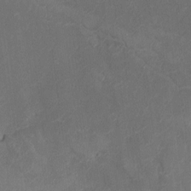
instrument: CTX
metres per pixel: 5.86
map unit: Aa
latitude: -7.6533
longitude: -72.1389
